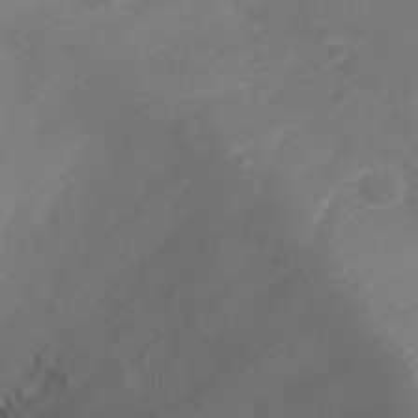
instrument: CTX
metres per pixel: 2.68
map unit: Nhu
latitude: 26.0444
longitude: -50.9324
